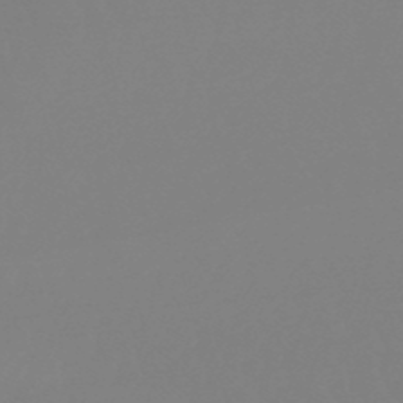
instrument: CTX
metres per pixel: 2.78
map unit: eHb
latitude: -49.6911
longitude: 68.4062
